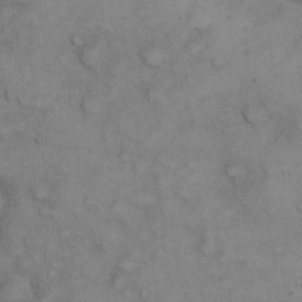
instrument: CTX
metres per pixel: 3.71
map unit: eHh
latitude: 21.9717
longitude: -59.7072
